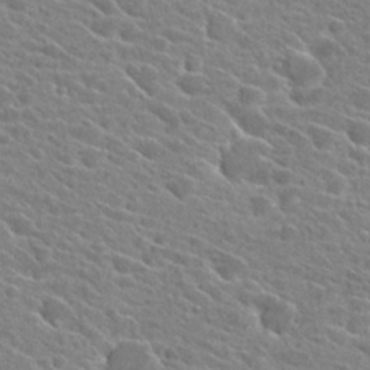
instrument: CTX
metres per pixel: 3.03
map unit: Hto
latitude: 25.4048
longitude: -42.4601
